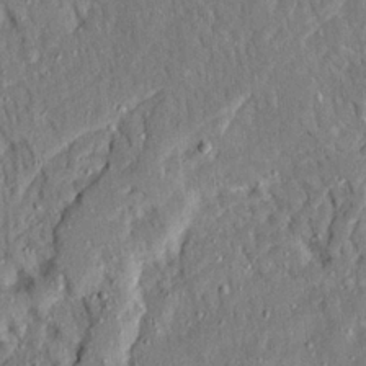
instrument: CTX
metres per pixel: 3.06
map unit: Ave
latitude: 22.5924
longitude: -129.7449
